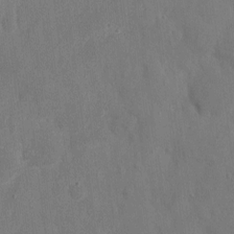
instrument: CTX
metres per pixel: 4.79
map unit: eHh
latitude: 7.9906
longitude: -68.7246
